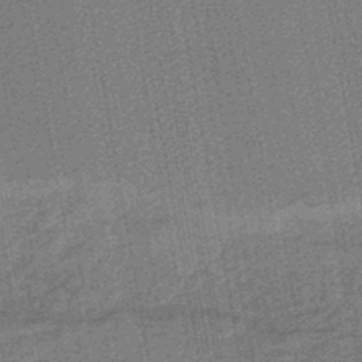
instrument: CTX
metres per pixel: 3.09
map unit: lHb
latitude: -43.9367
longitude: 65.2754
